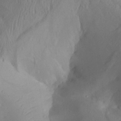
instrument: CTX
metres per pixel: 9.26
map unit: Aa
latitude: 28.4601
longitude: -133.8017
